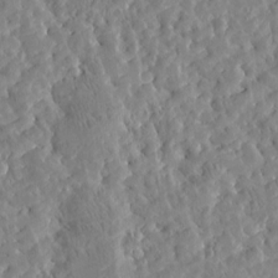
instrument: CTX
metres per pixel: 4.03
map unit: Htu
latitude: -5.1053
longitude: 173.5210
